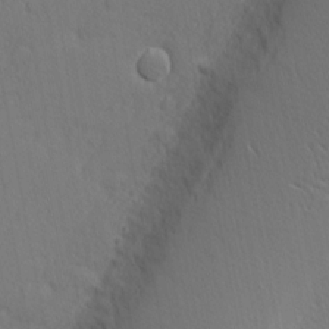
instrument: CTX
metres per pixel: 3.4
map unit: Nhu
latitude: 1.6127
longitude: -77.0647
